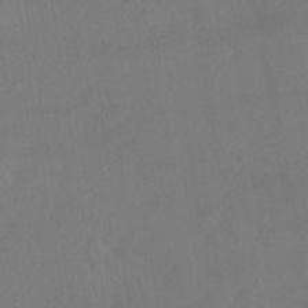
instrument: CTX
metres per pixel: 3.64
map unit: HNhu
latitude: -41.0486
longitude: 101.5966
